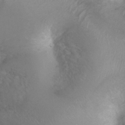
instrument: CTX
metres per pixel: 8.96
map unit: Ht
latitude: 2.7246
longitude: -24.8380
